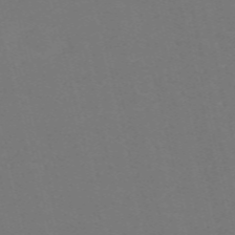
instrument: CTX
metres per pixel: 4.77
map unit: Nve
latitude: -58.8407
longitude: 60.8408
